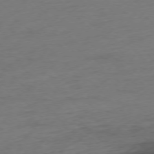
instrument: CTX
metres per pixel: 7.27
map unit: Ap
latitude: -77.0675
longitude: -79.8017
